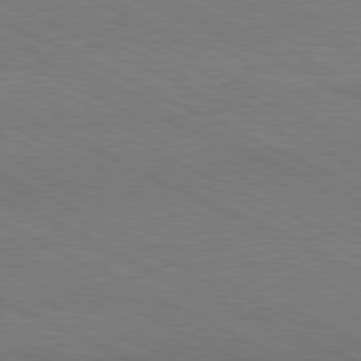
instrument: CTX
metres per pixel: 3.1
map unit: Hpe
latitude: -81.6533
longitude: 17.8045
